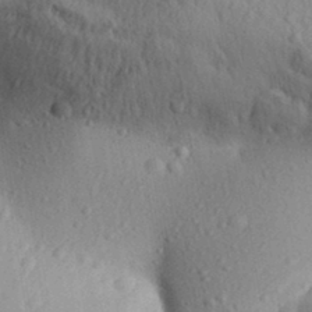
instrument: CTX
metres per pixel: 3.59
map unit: Aa
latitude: 31.4049
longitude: -145.4237
